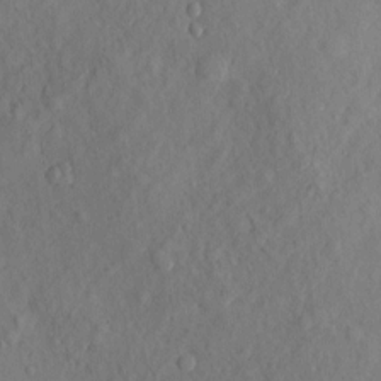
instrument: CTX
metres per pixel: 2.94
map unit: eHh
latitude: 5.6505
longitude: -73.4616
